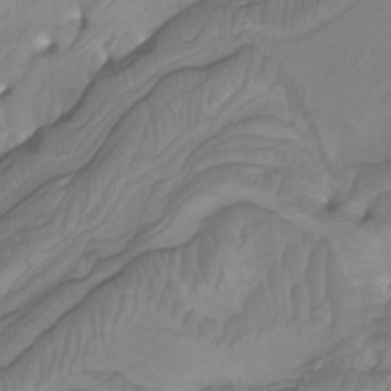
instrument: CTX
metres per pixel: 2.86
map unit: Htu
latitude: -5.1431
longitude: -76.8002
